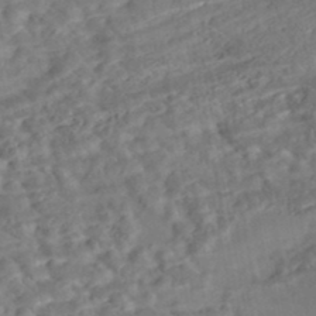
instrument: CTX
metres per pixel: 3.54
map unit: Nhe
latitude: -46.6896
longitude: 152.8597
